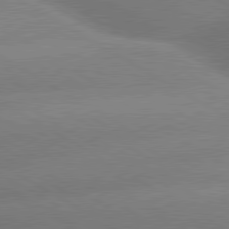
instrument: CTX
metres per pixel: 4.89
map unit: lApd
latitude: 80.0444
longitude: -155.5182
